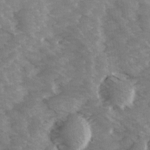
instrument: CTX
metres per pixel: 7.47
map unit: Ave
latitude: 14.1956
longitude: -103.4237
